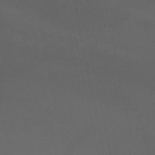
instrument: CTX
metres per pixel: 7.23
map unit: HNb
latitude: -50.8408
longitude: -43.1781
